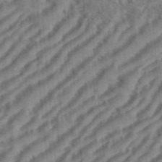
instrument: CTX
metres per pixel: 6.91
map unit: eHh
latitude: 36.4034
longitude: -134.2900
